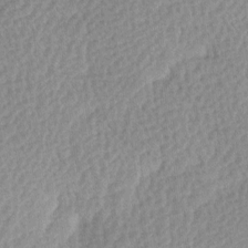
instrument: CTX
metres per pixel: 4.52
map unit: Ave
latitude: 10.8380
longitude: -107.1025
